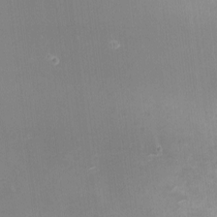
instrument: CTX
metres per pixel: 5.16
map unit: eHh
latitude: -1.8801
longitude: -80.0633
